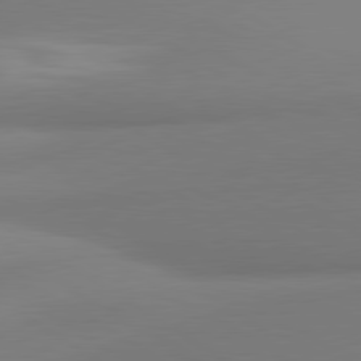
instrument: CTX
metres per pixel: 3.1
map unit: lApd
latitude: 80.3089
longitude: 175.6910
